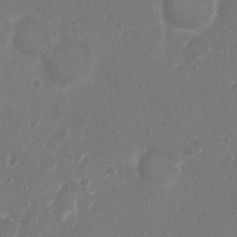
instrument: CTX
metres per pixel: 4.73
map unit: Nhu
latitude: 4.8947
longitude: -17.0081
